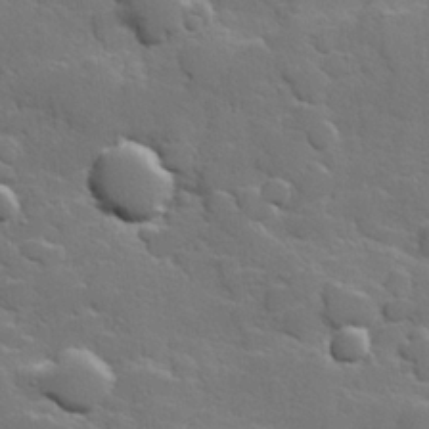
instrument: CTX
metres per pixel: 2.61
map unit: Hve
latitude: 25.3481
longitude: 148.6330
